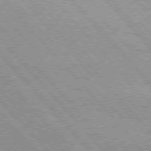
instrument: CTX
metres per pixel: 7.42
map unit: Hpe
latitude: 75.9906
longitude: -150.7624
